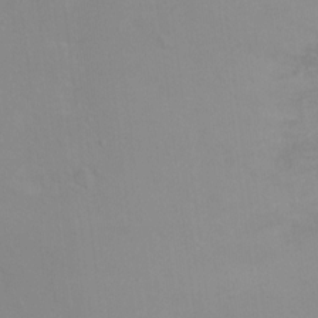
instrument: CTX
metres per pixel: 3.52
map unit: Ht
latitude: -9.3698
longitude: -36.8569
